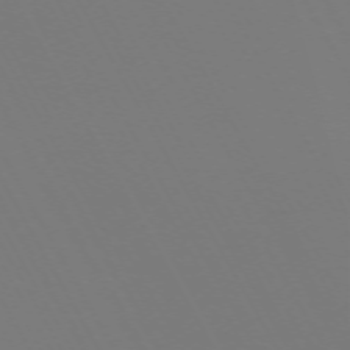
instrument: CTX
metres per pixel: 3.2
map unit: Hpe
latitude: -72.7841
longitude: 10.0094
